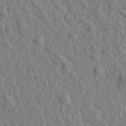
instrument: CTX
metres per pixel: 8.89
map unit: Htu
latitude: 1.6127
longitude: -179.0270
